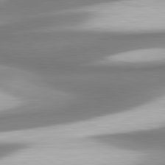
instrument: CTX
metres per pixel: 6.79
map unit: lApd
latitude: 80.4223
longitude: 178.8219
